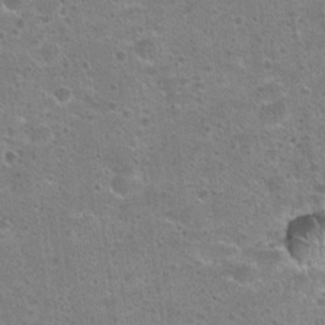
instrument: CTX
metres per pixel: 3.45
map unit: Hto
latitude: 22.3656
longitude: -48.9325
